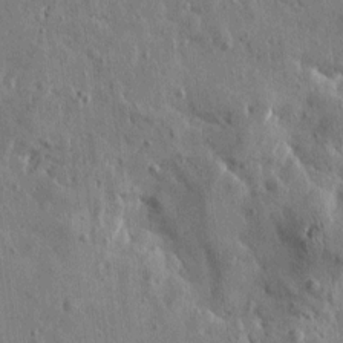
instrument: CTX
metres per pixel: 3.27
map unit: Htu
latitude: 1.0647
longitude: -178.2901
